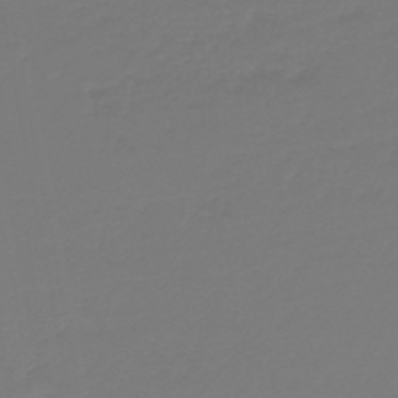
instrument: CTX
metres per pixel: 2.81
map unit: HNb
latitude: -46.6707
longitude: 55.2754
